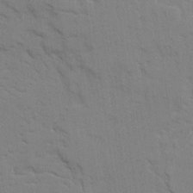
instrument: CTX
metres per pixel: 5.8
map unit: Ave
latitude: 23.8016
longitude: -130.4979
